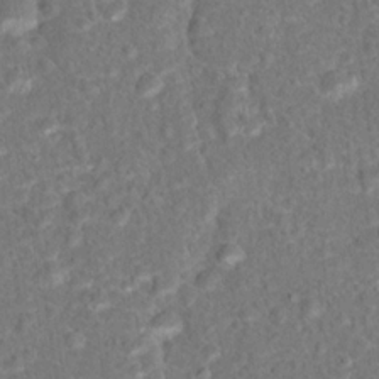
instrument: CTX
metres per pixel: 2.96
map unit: Hto
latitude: 17.5182
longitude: -42.4601
